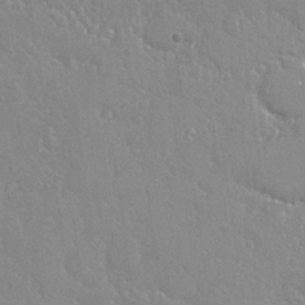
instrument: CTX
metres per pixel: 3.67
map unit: Nhu
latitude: 28.4223
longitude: -60.4979
